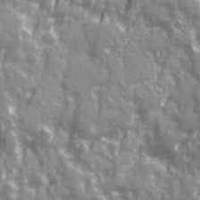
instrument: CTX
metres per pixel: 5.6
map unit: Ave
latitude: 20.7058
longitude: -132.9703
